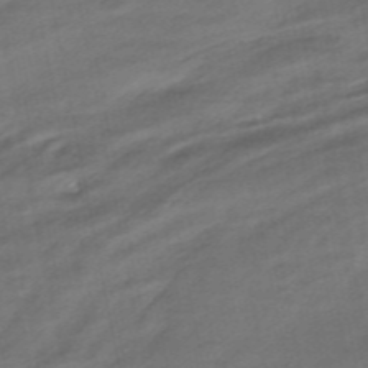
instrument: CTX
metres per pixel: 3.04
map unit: HNhu
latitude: -42.3495
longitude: 103.5588
